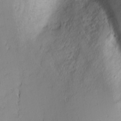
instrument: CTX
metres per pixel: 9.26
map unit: Nhu
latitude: -3.1242
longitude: -72.1767
